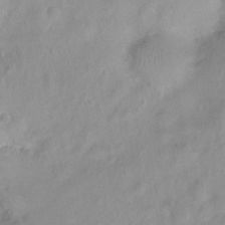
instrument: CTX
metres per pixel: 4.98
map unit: Nhu
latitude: 1.4048
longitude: -15.9717
